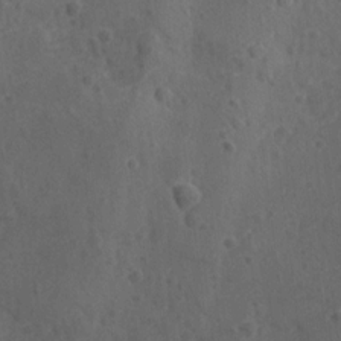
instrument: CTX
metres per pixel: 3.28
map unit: lAvf
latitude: -9.6155
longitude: -120.4979
